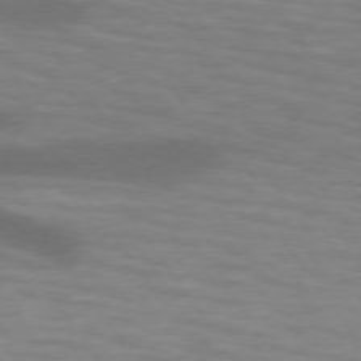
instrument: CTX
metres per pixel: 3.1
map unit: lApd
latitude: 74.3089
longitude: -54.6112
